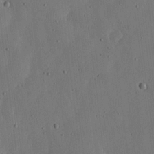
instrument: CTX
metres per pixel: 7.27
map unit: lHvf
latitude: 19.6316
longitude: -114.9702
